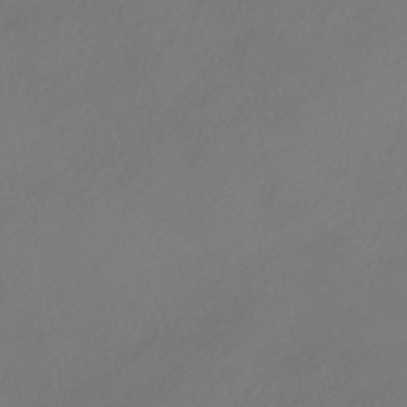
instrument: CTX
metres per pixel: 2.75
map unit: HNhu
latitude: -41.7666
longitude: 106.6330
